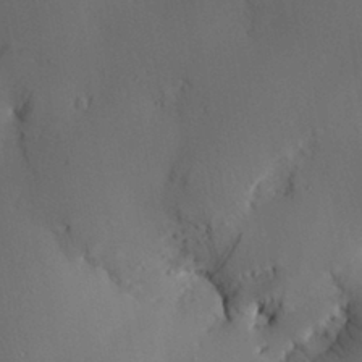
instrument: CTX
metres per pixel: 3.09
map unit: Nve
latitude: -8.0661
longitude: 174.9163
